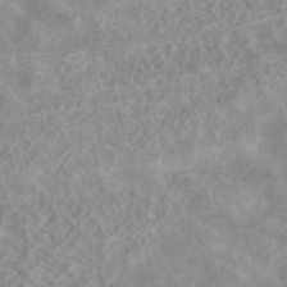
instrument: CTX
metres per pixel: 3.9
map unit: ANa
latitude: 40.1388
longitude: 34.5763
